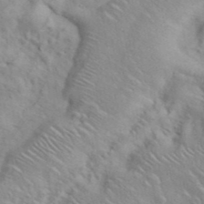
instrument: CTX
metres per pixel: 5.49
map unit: ANa
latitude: 42.8380
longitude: 54.0283
